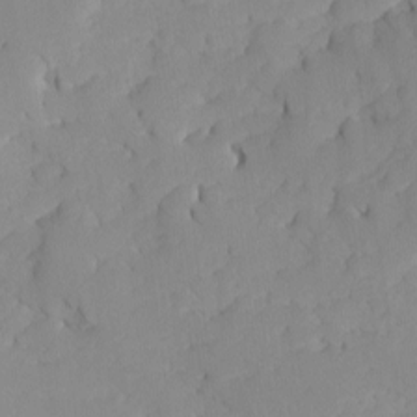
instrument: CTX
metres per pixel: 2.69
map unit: Ave
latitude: -8.7463
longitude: -117.0459
